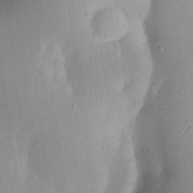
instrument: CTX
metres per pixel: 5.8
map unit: Aa
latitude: 20.9514
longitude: -146.8380
